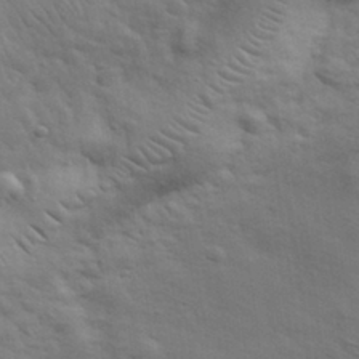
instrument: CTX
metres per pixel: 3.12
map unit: eHh
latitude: 29.8394
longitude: -75.5371
